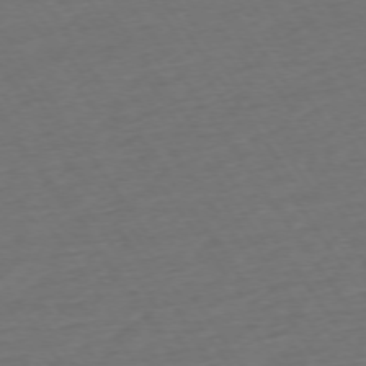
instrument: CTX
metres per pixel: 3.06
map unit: Ap
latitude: -74.5385
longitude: -81.0836
